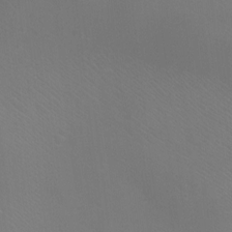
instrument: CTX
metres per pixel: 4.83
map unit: Ht
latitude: -5.9745
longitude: -28.6112
